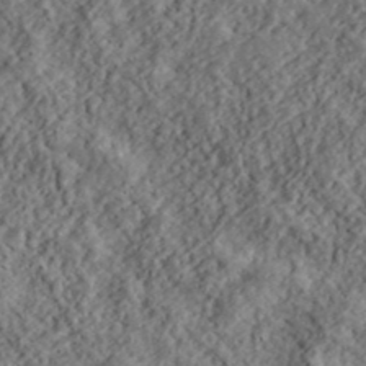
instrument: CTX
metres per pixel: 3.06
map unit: lHvf
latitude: 40.0255
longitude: -88.5357
